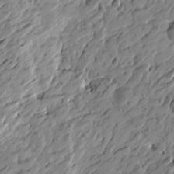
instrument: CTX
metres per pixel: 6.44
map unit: Htu
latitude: -4.0661
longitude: -178.7813
